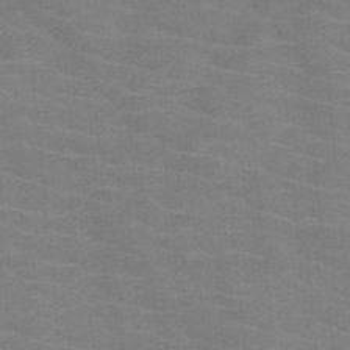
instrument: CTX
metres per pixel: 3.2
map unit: HNb
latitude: -46.9352
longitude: -45.8394
